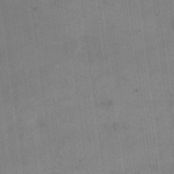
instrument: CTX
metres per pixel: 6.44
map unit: eHh
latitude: 15.0837
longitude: -67.1781
